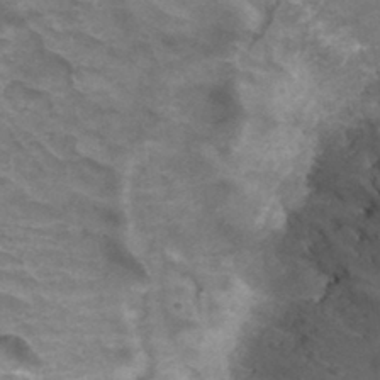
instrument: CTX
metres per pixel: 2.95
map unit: Hto
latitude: 34.1200
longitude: -43.8017
